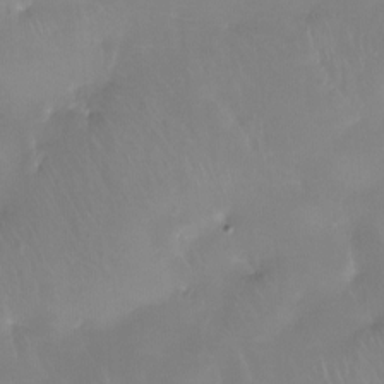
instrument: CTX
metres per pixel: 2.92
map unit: Htu
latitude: -13.5399
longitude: -46.6302
